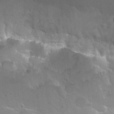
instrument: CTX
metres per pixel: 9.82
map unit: Hto
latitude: 25.4993
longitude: -45.0836
